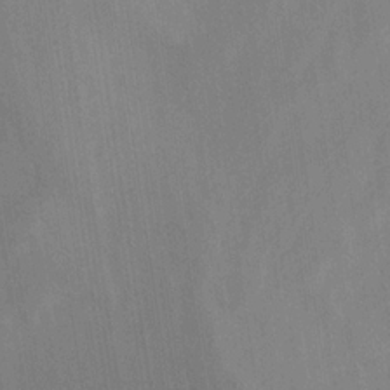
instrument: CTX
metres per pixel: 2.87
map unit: HNhu
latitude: -29.2565
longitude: 66.7274
